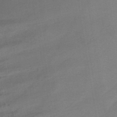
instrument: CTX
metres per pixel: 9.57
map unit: HNb
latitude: -45.9745
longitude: -39.2348
